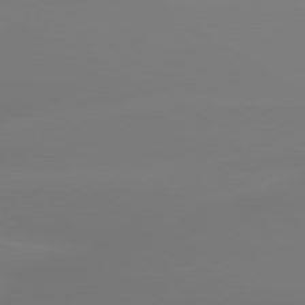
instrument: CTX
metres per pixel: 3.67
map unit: lApd
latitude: 79.9150
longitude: -136.6491
